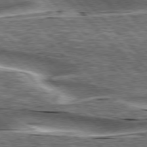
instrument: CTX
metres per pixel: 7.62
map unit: lApd
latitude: 76.4034
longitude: -58.3845
